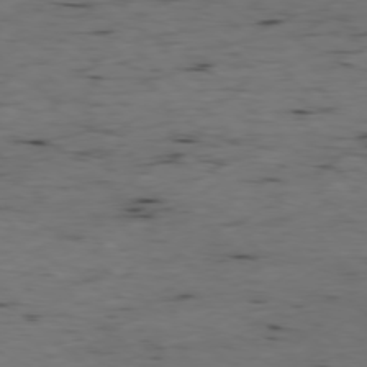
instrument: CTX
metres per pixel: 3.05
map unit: Ap
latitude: -77.2943
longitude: -89.6316
